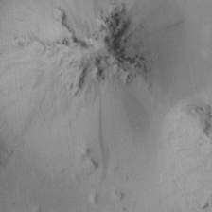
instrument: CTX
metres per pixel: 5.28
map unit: Htu
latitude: -0.1984
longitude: 173.5777
